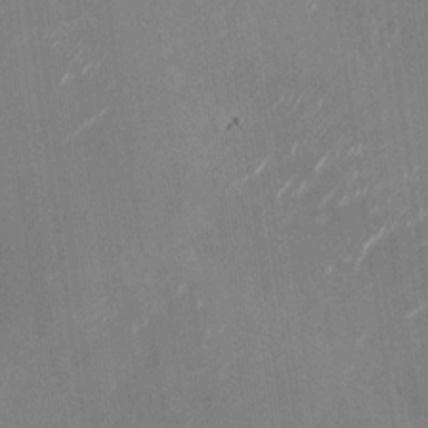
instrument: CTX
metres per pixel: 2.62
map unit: Nhu
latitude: -28.7463
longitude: -74.7624
